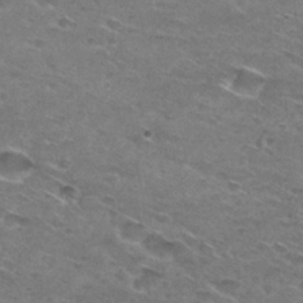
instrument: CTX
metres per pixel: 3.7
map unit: Hto
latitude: 29.8583
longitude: -46.4034
